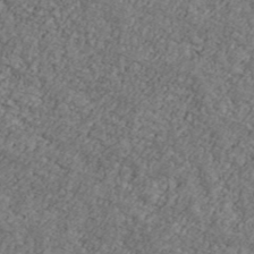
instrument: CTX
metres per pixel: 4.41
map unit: Ave
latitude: 41.3103
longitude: -110.9325
